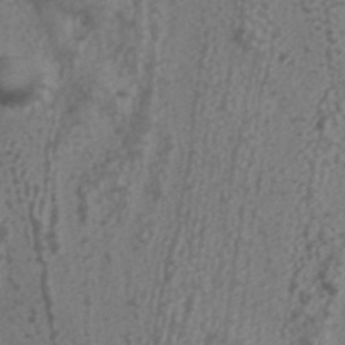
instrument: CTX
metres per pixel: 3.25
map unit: ANa
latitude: 38.7624
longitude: 29.1620
